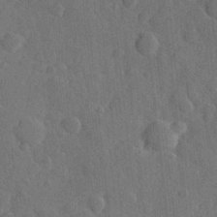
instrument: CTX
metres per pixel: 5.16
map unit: Hve
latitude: 25.1592
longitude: 149.3510
